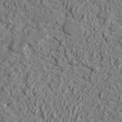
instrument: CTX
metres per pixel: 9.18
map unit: lHvf
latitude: 41.7260
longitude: -88.6302
